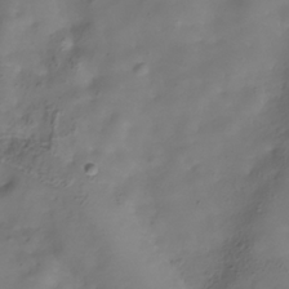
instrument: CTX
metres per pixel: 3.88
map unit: Hve
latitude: -30.8786
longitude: 94.4062
